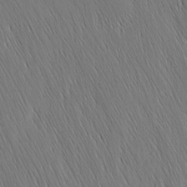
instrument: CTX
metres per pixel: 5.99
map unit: Nhu
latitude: -4.5951
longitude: -151.4048
